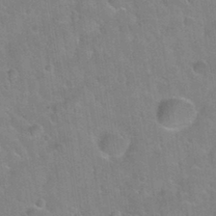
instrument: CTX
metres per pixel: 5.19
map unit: Nhu
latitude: 31.4238
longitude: -51.8961
